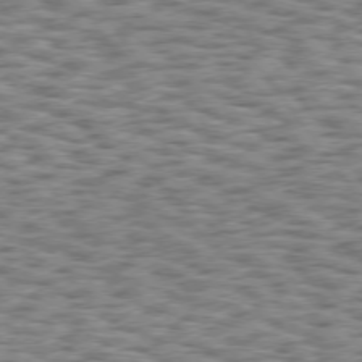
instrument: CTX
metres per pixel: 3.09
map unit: Hpe
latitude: 75.3293
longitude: -134.2900
